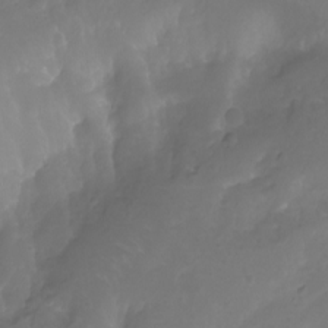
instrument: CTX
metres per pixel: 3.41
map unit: Nhu
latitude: -8.8408
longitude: -71.1592
